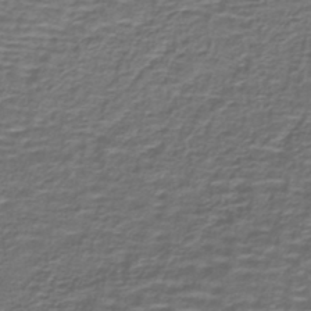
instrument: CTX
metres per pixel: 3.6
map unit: lHb
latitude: -39.6344
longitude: 58.8030
